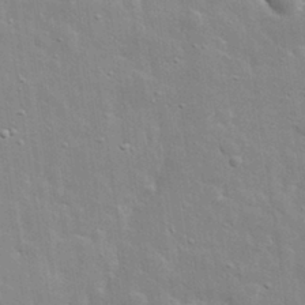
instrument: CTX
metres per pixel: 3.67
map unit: lHvf
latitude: 32.0444
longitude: -88.4790
